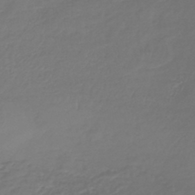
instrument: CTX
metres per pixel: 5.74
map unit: lHb
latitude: -43.1053
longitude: 70.1984
